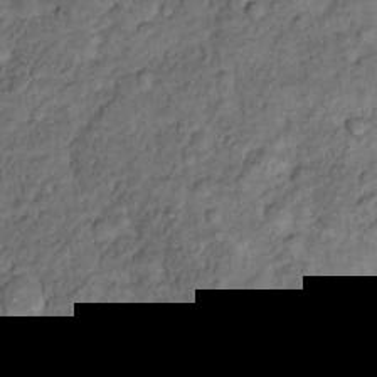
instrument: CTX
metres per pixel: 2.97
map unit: Nhu
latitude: 11.0081
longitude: -27.1025
